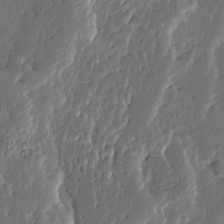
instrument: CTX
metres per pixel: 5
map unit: Ave
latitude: 14.3279
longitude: -137.9339
